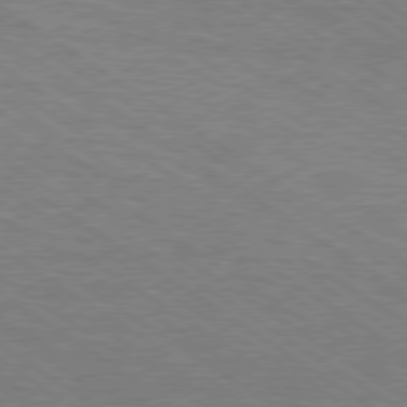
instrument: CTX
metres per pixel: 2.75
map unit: Hpe
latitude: 78.0822
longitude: -121.1970
